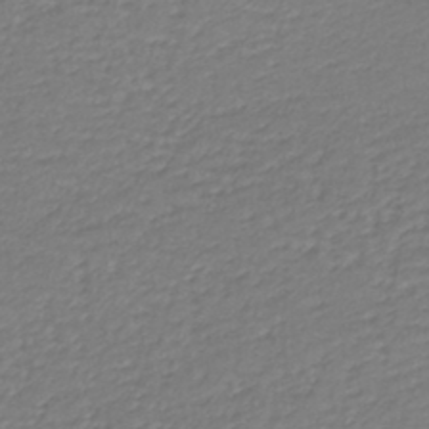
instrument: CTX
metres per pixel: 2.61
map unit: lHb
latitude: -38.3118
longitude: 70.0283
